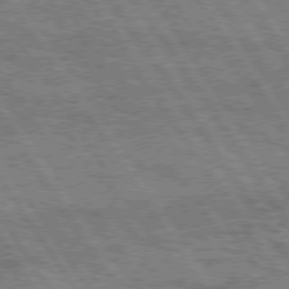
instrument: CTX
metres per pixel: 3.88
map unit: Hpe
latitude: 75.1592
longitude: -155.3104
